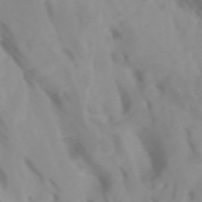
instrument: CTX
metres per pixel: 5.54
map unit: Htu
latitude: -4.8408
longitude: 137.3698
